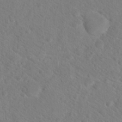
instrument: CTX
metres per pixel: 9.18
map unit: Hto
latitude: 18.2711
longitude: -37.2348
